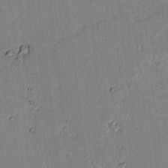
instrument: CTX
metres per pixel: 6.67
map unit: lAvf
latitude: 6.5168
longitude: 168.4440
